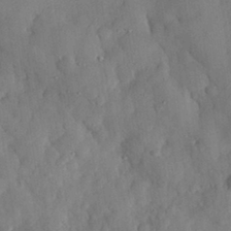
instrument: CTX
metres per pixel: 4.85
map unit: eHh
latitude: 30.5546
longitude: -72.6491
